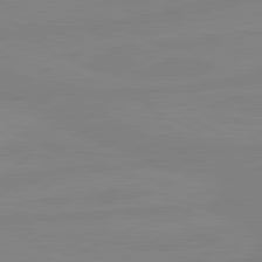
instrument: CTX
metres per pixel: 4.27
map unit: lApd
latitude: 81.1403
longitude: -177.2159
